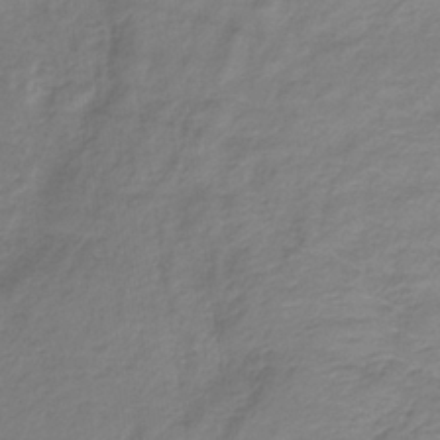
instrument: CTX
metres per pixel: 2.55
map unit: lHb
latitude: -35.8233
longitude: 72.7274
